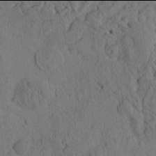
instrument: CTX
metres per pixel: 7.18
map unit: eHh
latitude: -2.0094
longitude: 17.4266
